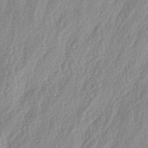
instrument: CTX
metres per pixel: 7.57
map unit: lAa
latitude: -5.2565
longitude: -129.5371
